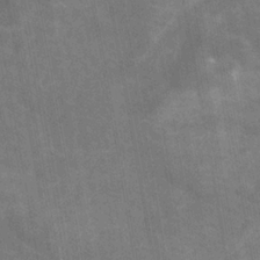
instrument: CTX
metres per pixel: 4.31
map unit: HNhu
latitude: -29.2754
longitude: 67.2187
